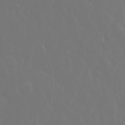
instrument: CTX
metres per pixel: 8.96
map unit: eHh
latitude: 34.0822
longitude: -58.7435
